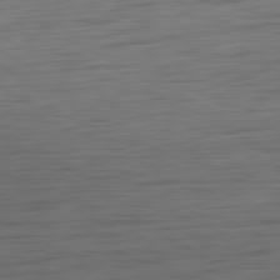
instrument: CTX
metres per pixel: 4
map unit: Ap
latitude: -80.9920
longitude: -60.9136
